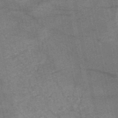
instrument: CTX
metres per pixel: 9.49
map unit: HNb
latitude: -53.7666
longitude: -46.5735
